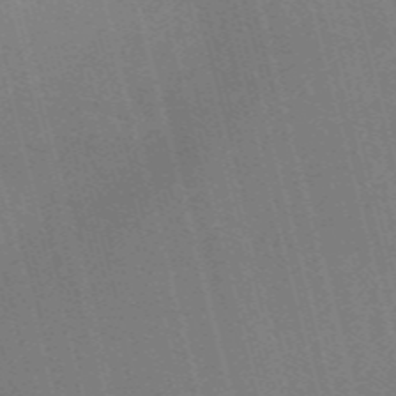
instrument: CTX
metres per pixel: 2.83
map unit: Nve
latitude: -58.0472
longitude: 62.4440
